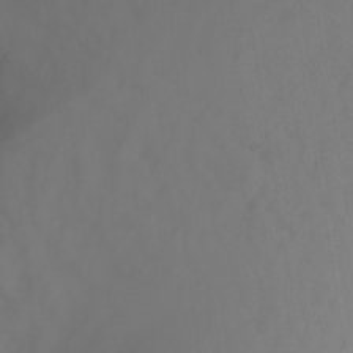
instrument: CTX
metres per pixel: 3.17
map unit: Nhu
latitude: -6.6140
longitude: -91.0836
